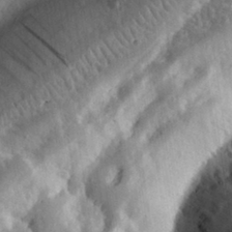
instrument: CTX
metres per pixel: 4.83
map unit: eHh
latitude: 30.1578
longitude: -79.3671
